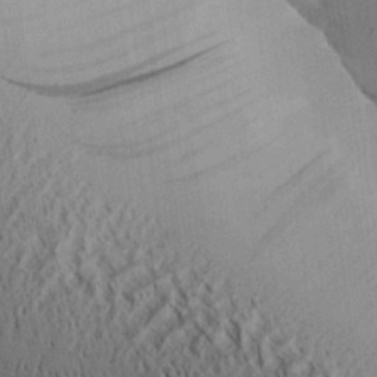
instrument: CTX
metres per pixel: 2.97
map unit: Aa
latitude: 26.8191
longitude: -134.1011
